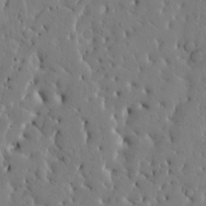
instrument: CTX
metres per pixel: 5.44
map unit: Htu
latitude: -2.6329
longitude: 168.6707
